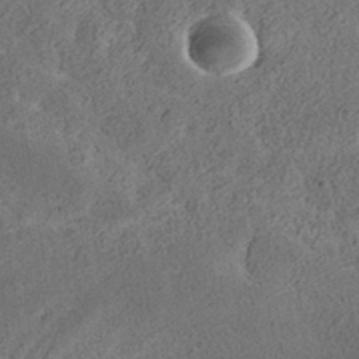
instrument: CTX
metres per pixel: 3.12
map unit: ANa
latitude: 35.7071
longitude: 12.9542
